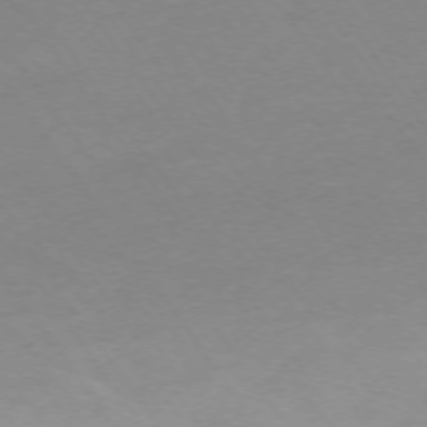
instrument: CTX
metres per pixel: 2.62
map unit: Ap
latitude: -74.3685
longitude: -73.3482
